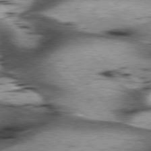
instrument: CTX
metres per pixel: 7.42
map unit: lApd
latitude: 77.2159
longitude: -50.1577
